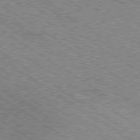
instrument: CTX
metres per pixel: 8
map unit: Ap
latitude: -80.0472
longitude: -51.7827
